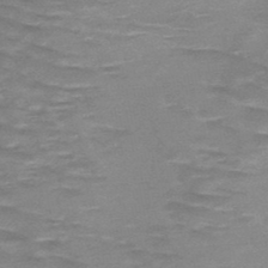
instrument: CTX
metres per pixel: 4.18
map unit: HNb
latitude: -48.7275
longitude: -49.0458
